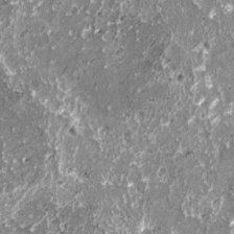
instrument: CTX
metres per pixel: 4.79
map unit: HNhu
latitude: 0.9324
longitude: 6.6140
